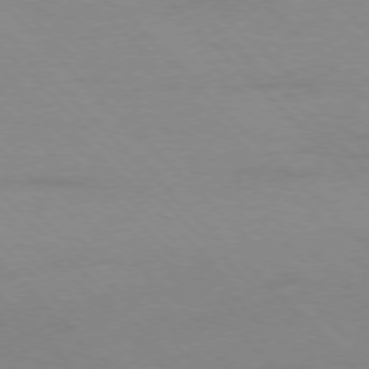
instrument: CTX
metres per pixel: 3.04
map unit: Ap
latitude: -77.4454
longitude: -87.4426
